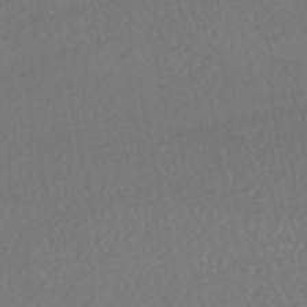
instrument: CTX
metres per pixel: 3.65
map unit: HNhu
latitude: -48.9164
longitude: 102.4629
